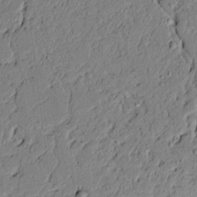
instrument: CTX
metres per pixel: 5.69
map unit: lAvf
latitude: 5.1781
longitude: 167.2943
